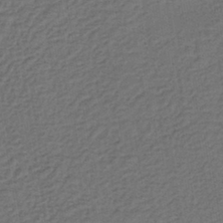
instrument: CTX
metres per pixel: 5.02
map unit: lHb
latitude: -39.9745
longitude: 63.4265
